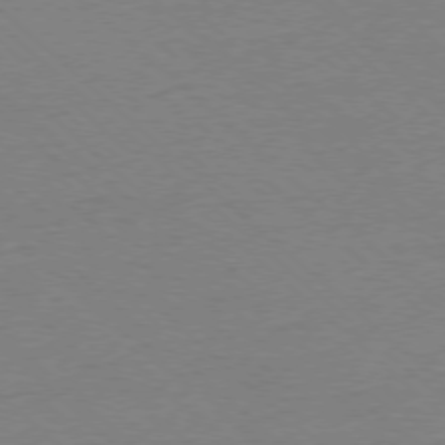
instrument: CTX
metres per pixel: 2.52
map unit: Ap
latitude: -77.5966
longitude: -84.4034
